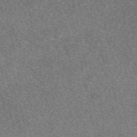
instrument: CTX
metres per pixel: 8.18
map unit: eAb
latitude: 48.2900
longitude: 105.6722
